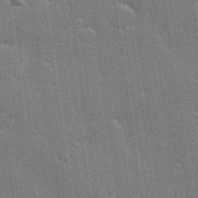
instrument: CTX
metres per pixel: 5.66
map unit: Hve
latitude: 28.2522
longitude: -93.0458
